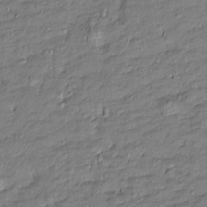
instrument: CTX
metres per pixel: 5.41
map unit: Htu
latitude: -8.1795
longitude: 177.1431
